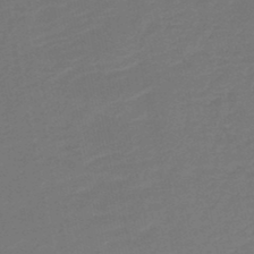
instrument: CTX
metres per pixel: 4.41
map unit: HNb
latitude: -46.9919
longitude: 56.1039
